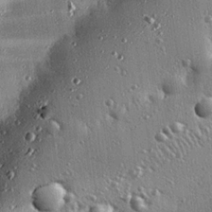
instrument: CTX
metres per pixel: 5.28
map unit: eHh
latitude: 23.9528
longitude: -89.4616
